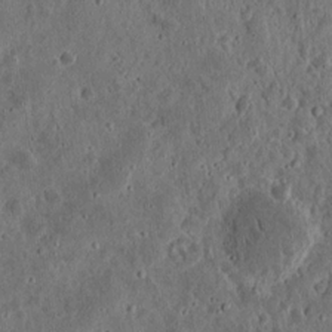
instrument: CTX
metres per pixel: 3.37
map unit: eHh
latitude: 11.9339
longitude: -73.9151
